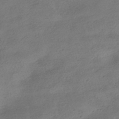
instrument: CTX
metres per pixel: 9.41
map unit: HNhu
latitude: -40.5007
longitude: 98.7274
